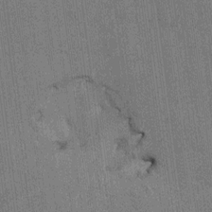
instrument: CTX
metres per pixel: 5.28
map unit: HNhu
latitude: 0.5545
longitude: -5.8961
